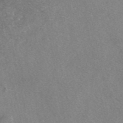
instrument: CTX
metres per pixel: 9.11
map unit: eAb
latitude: 47.1215
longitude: 107.7289
